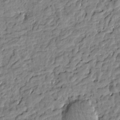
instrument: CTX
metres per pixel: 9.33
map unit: Htu
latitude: -1.2376
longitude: -179.0459
